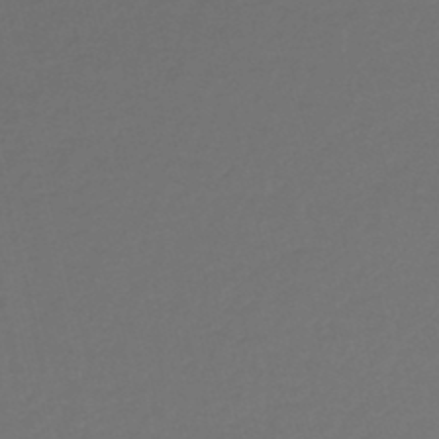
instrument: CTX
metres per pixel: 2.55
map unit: lHb
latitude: -42.8785
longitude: 72.8597
